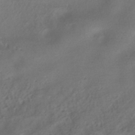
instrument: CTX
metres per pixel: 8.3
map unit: HNhu
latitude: -40.0472
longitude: 98.6140
